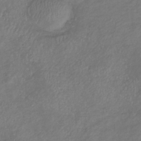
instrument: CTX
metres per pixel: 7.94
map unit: lHb
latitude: -37.6910
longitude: 72.7652
